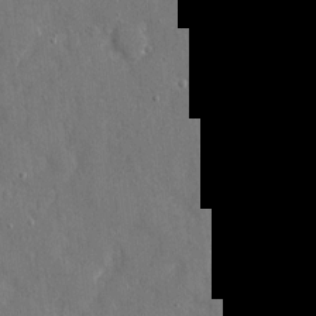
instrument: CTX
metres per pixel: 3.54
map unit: eHh
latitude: 7.8772
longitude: -69.2915
